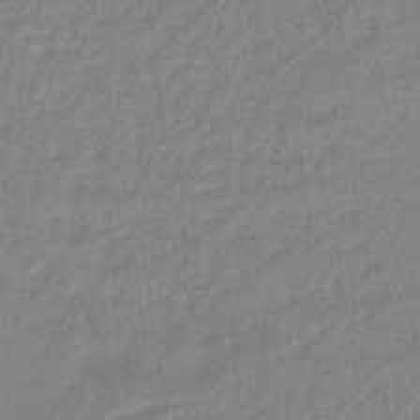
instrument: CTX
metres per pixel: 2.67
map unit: HNhu
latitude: -45.1809
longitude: 90.9731
